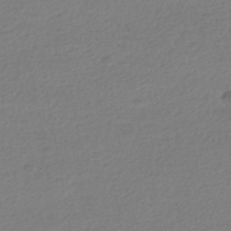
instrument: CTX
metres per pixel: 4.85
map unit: HNhu
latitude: -42.5573
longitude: 97.4455
